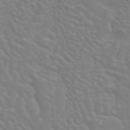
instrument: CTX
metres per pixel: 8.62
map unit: ANa
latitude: 44.7057
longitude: 27.3509
